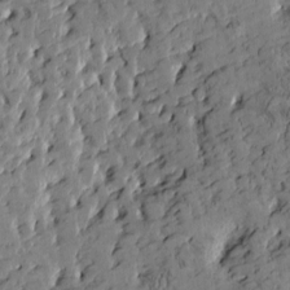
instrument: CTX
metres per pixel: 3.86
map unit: Htu
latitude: -2.7652
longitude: 175.3698
